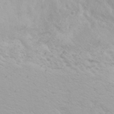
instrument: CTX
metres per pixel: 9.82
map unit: eHh
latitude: 31.8584
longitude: -61.8583
